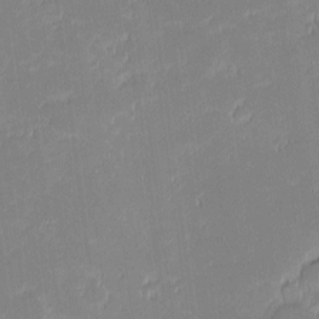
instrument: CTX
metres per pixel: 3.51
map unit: eHh
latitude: -1.4644
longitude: -83.8961
